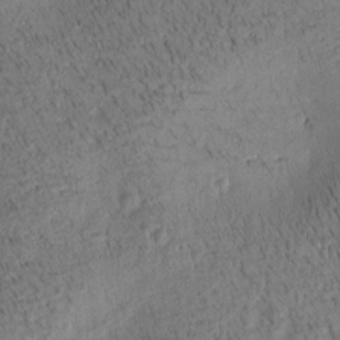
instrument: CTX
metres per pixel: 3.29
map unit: Htu
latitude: -4.0283
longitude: 172.2361
